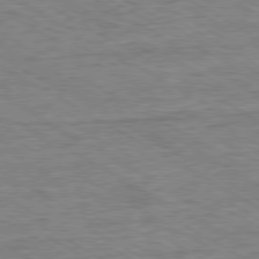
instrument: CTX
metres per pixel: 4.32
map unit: Ap
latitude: -80.4440
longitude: -77.5560
